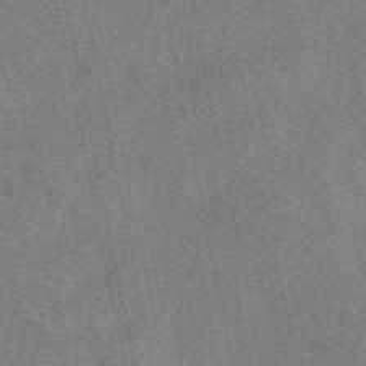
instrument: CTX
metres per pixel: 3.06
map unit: eAb
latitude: 48.4034
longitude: 109.4832
